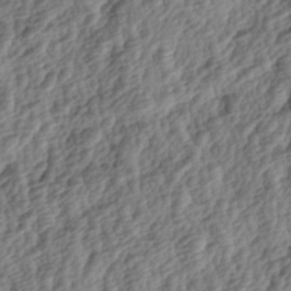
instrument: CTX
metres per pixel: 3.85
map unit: lAa
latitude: -4.0094
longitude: -122.9514
